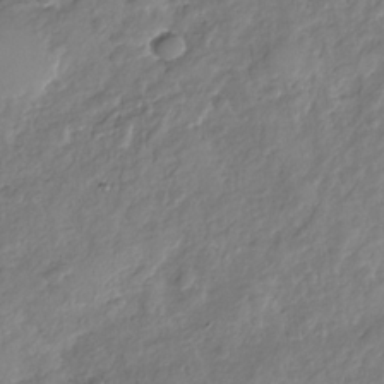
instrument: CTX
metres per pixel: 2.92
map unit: Nhu
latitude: -31.2943
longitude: -61.4804
